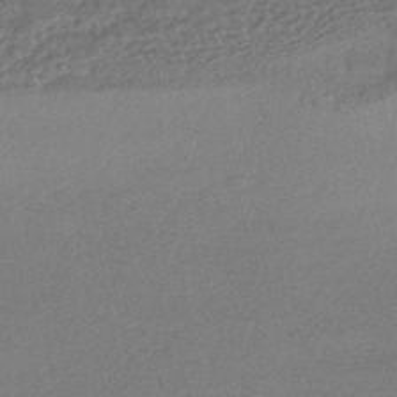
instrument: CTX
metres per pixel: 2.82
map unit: HNhu
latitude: -42.9352
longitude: 95.4265
